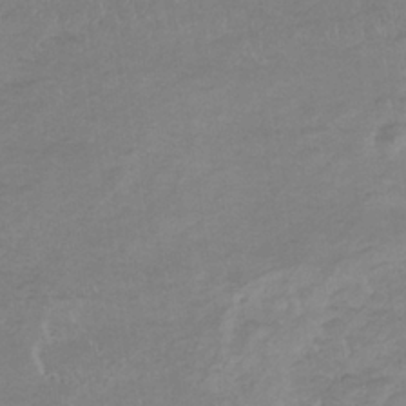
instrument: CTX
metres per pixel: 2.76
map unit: lHb
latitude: -34.0283
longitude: 68.9541
